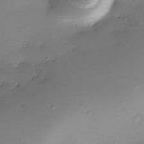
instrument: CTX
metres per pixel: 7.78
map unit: Nhe
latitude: -36.1983
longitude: -117.3293
